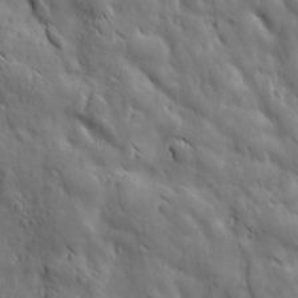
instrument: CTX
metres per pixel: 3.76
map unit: Ave
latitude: 12.4790
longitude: -105.2159
